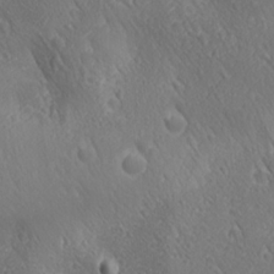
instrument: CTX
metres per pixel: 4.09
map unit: Ave
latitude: 21.3482
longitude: -137.6127
